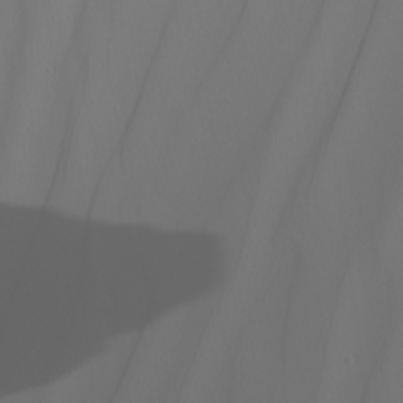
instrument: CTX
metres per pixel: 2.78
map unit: Nhu
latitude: -6.2361
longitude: -93.4804
